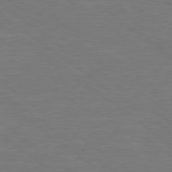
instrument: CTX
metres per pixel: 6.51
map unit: lApd
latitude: 79.1026
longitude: -94.2334
